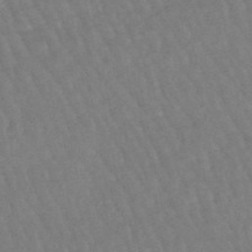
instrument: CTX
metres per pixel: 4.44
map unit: eHb
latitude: -46.2928
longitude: 80.5952
